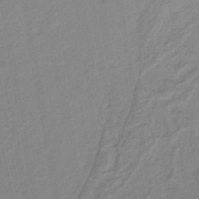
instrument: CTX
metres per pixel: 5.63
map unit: lHb
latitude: -41.7666
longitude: 51.6344
